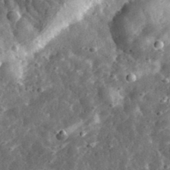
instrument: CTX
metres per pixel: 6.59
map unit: eHh
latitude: 33.8394
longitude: -79.2348
